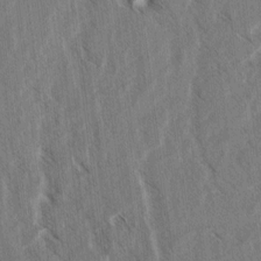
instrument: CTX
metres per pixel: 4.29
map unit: lAvf
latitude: 4.6301
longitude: -105.6505
